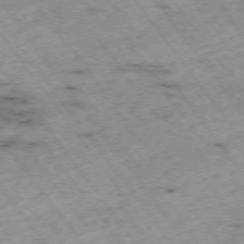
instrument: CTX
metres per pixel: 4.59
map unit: Hpe
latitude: -74.5196
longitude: 4.4251
